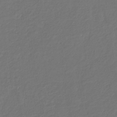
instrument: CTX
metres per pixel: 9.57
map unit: eHb
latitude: -29.8989
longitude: 68.3306
